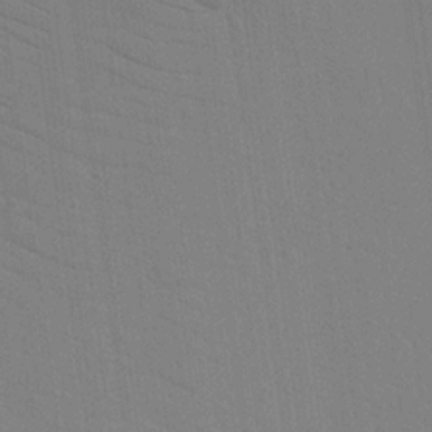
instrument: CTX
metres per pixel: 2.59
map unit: lAvf
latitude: 16.1578
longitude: -127.1970
